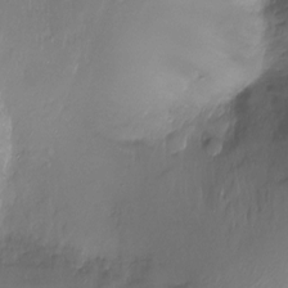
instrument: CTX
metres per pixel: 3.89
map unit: Ht
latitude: -17.5022
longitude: -45.0458
